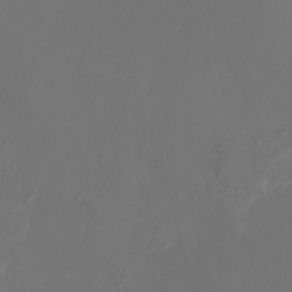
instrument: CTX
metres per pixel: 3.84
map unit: Nhu
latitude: -7.2943
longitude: -70.8569
